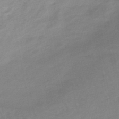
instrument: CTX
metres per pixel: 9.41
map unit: lHb
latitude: -48.4440
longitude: 76.8786
